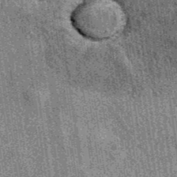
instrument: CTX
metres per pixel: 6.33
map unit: eAb
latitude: 39.1781
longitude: 107.6155
